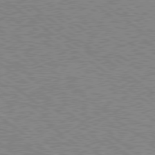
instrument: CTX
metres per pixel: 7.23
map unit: Hpe
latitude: 78.7435
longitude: -169.1214
